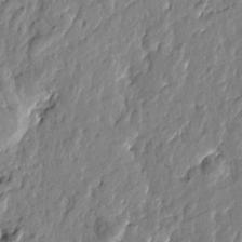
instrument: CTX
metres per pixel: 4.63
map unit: Htu
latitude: -2.3306
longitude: -179.9339
